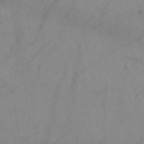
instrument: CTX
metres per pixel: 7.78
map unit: ANa
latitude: 39.3859
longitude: 28.9542
